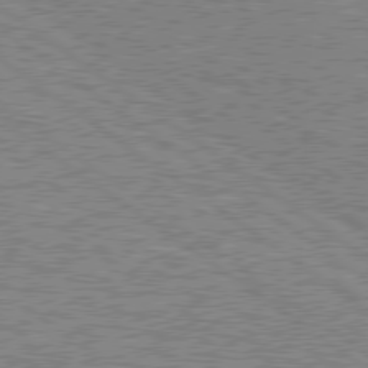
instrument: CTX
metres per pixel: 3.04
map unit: Hpe
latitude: 78.8191
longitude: -171.9339
